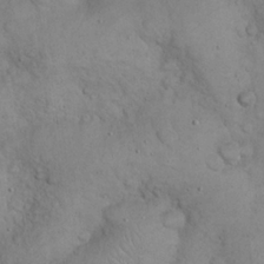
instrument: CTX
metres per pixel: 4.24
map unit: eHh
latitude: 22.1956
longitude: -58.9325
